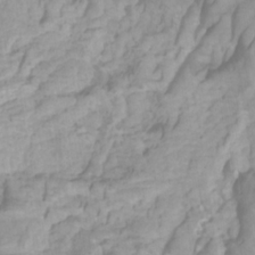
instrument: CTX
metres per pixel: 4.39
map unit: Htu
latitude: -5.7288
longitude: -76.1766
